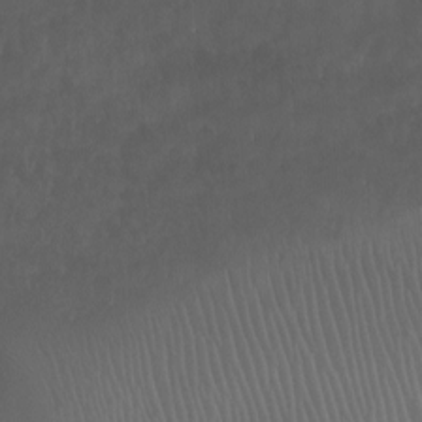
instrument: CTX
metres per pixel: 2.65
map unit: Ht
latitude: -1.4266
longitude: -19.0080
